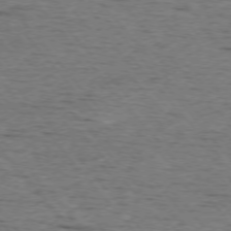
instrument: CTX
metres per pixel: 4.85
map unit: Ap
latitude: -76.2550
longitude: -95.7639
